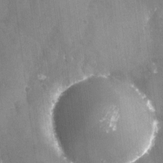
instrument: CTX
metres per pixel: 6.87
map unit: Nhu
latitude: -24.3684
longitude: -57.6315
